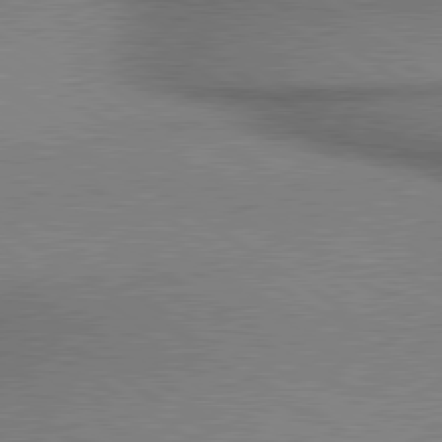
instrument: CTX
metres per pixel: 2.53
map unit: lApd
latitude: 80.0255
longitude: 165.1620
